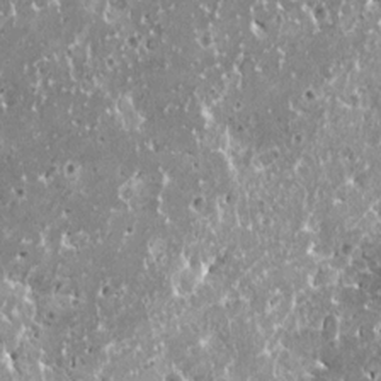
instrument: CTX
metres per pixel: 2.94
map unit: HNhu
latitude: 1.0836
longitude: 6.4440
